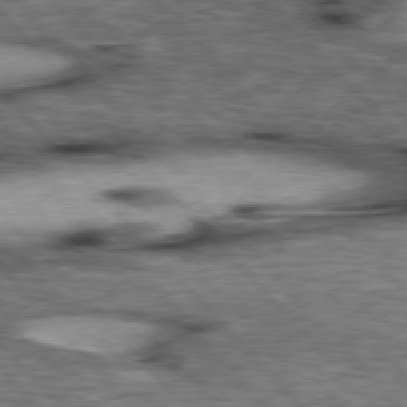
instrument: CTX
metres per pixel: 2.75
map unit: lApd
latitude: 76.9136
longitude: -49.5560
